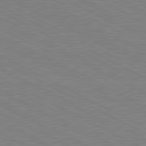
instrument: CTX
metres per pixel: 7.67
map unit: lApd
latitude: 80.9325
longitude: 150.5196
